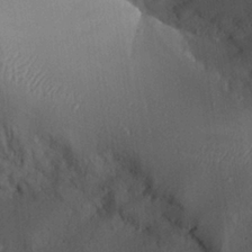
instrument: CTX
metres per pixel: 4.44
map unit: Aa
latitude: 25.8772
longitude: -136.3656
